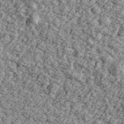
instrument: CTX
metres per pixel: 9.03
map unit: Ave
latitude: 43.6694
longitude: -110.1578
